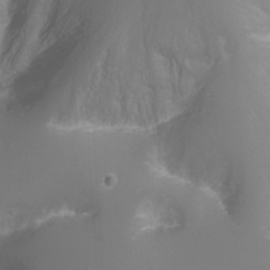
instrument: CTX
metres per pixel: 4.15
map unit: Nhu
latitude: -7.5777
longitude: -71.3481
